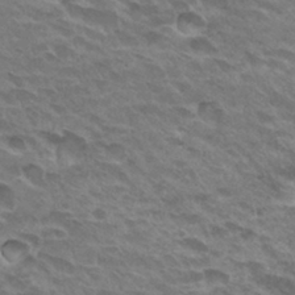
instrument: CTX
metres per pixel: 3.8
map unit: Hto
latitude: 29.7638
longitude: -42.2334
